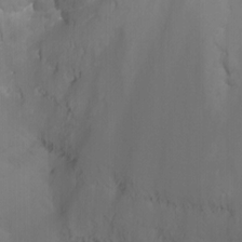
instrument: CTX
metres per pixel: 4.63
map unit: Nhu
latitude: -15.7289
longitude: -51.4615
